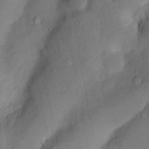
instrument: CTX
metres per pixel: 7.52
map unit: Nhu
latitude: 5.1970
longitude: -24.2900
